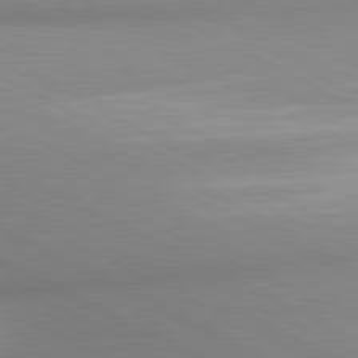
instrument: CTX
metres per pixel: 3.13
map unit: lApd
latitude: 80.7624
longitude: 134.4251
